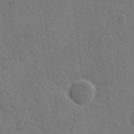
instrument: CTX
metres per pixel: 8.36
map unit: Hto
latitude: 6.1200
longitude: -62.6113
